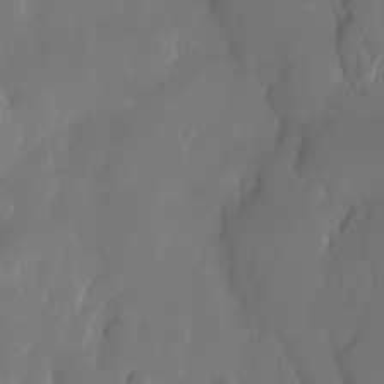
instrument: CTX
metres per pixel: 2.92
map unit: Nhe
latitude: -35.5588
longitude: -131.5938
